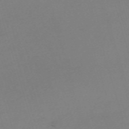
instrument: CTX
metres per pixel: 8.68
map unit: eHh
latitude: -61.9367
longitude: 50.9920
